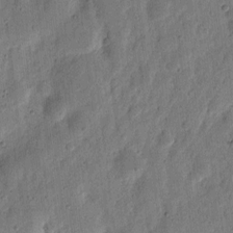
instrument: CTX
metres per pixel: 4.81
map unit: eHh
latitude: 6.1389
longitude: -71.2537
